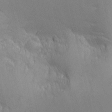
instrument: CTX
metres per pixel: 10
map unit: eHh
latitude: -2.6140
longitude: -81.3104
